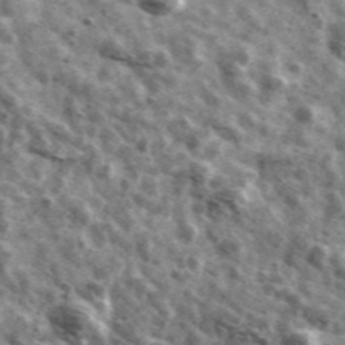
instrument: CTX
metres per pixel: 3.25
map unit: Ave
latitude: 40.9703
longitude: -106.3845
